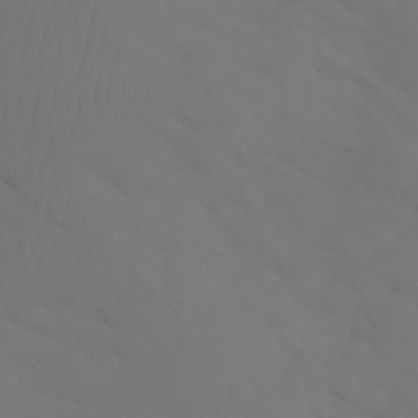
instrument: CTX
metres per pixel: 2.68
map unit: Aa
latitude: -11.4643
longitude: -68.2900
